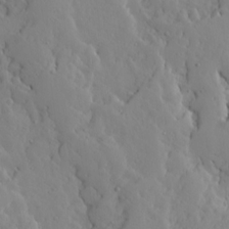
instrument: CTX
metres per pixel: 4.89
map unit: Ave
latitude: 13.4427
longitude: -133.2159
